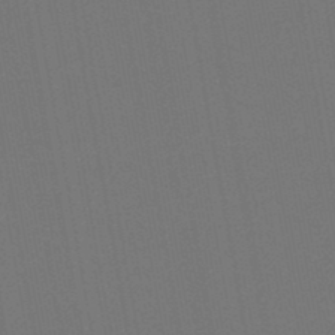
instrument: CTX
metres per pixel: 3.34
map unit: lHb
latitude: -47.2943
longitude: 73.3320
